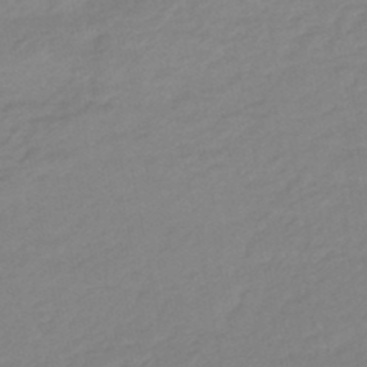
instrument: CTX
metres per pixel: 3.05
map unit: eHb
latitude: -46.7463
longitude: 89.2187
